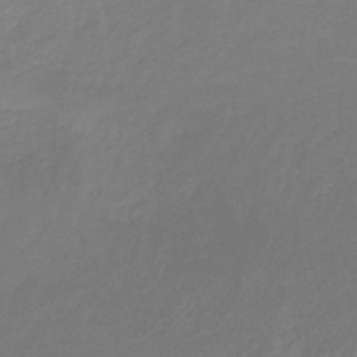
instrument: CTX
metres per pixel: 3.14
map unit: HNb
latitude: -33.4455
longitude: 60.8219
